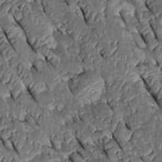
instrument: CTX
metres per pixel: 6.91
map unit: Htu
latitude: 0.0822
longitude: 148.5763
